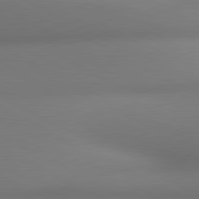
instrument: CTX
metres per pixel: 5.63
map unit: lApd
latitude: 80.8002
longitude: 132.1984
